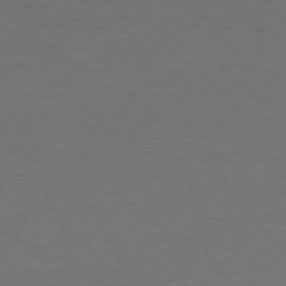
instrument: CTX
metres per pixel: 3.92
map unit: Ap
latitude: -77.4076
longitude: -83.2725
